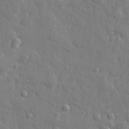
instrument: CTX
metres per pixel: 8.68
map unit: lHvf
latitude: 22.9703
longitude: 144.0472
